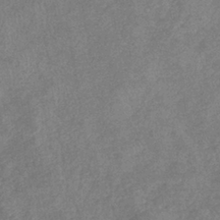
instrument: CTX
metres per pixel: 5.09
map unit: eHb
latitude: -38.0283
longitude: 77.1620
